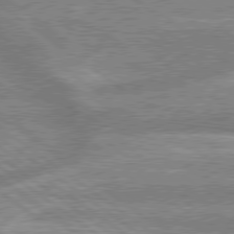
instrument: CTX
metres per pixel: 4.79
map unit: lApd
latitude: 78.9136
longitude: -159.3482
